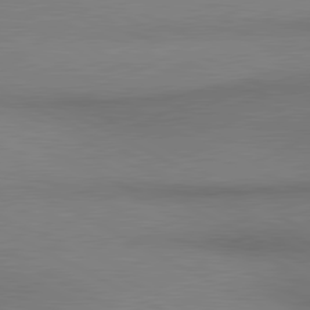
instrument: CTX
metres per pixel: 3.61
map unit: lApd
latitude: 80.9703
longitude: 154.7463
